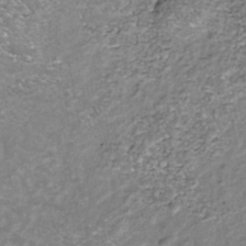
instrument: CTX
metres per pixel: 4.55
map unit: Nhu
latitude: -39.1242
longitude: -81.2348
